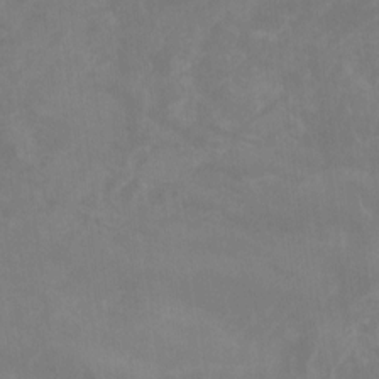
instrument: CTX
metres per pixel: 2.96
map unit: Aa
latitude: -8.8030
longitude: -78.5546
